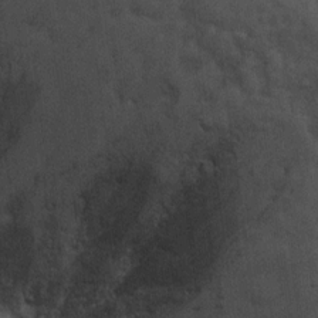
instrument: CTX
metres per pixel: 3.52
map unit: Ht
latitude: 8.7813
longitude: -36.6112
